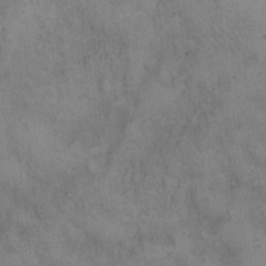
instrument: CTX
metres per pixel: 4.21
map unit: Hto
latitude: 13.1592
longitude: -57.3292
